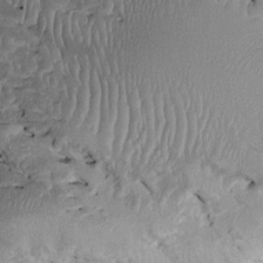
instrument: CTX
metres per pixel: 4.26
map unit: Htu
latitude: 0.3278
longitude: 149.3321
